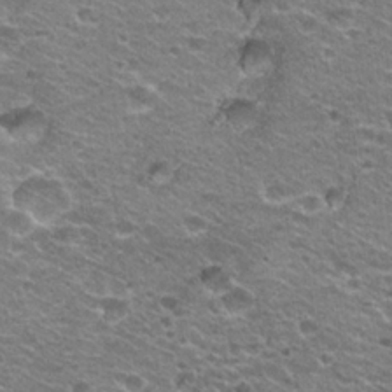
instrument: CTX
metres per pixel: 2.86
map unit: Hto
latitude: 21.3860
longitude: -32.8191
